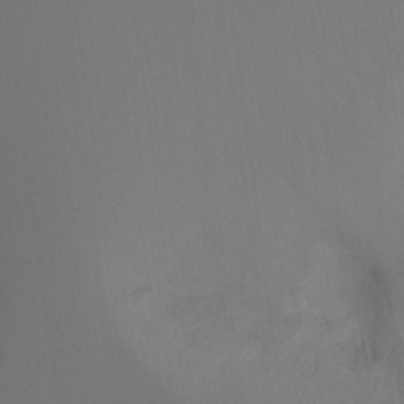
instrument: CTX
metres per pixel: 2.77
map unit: Ht
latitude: -16.1984
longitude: -44.0633
